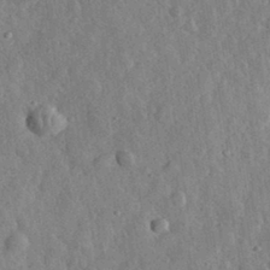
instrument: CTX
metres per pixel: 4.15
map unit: eHh
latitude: 32.0633
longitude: -78.6113
